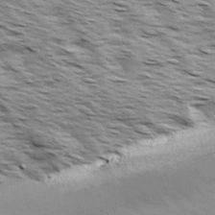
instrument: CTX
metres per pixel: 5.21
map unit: Ave
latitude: 14.4601
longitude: -103.8583
